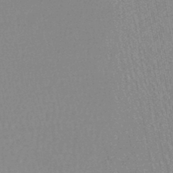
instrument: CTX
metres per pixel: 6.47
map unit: HNhu
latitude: -47.5588
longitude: 98.8030
